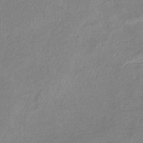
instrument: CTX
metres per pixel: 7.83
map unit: eHb
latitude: -37.0297
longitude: 74.5952
